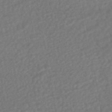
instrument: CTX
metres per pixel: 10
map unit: HNhu
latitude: -46.8786
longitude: 96.1984
